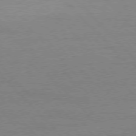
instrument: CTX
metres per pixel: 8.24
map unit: Ap
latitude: -77.7289
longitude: -95.5938
